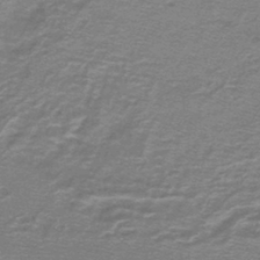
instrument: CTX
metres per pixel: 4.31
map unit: lHb
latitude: -44.3306
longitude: 56.6707
